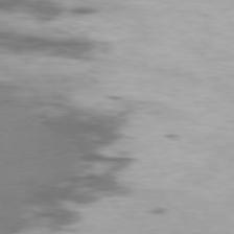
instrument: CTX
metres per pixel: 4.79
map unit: Ap
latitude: -76.8786
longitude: -69.9906
